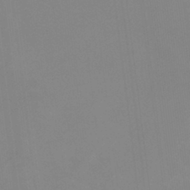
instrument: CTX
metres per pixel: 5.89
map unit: eHb
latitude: -37.5588
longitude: 75.0676
